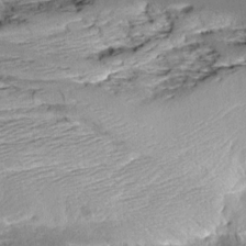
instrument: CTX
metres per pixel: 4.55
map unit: Aa
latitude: 9.5182
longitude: -141.1592
